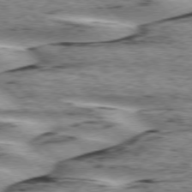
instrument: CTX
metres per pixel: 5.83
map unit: lApd
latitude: 76.0255
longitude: -78.7813
